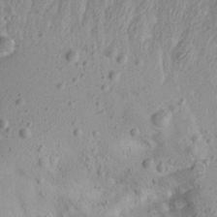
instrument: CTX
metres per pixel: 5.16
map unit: Aa
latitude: 15.6505
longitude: -142.6113
